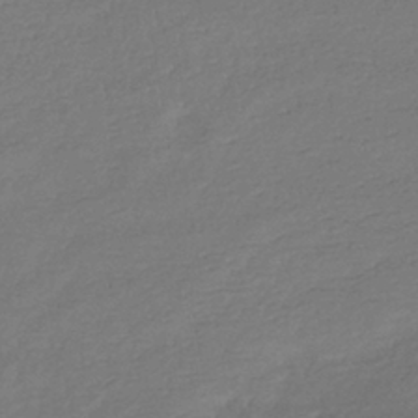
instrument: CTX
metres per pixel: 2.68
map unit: lHb
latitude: -38.9353
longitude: 73.9367
